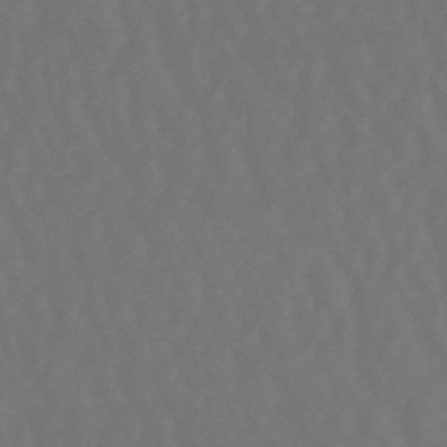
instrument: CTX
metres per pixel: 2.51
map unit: lHb
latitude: -47.8800
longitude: 79.0864
